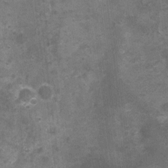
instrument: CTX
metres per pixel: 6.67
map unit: Nhu
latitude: 2.0633
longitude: -17.8961
